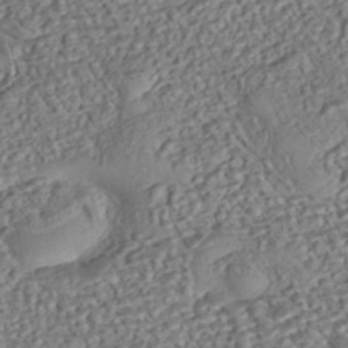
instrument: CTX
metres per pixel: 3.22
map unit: eHh
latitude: -43.2753
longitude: 121.3509
